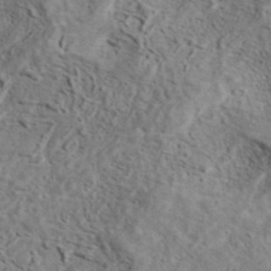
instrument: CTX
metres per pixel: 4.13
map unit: ANa
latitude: 40.9324
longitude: 17.9745
